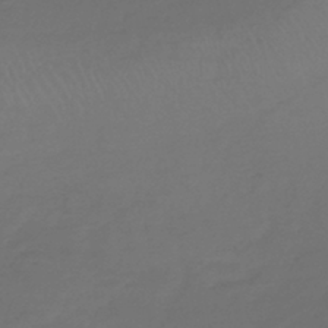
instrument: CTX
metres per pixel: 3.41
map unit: lHb
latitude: -42.9163
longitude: 70.4062
